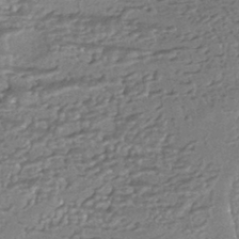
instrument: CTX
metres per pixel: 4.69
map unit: HNhu
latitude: -43.7855
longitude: 95.6344
